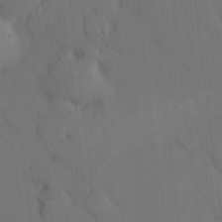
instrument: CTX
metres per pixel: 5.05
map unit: eHh
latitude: 0.5357
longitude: 17.4077
